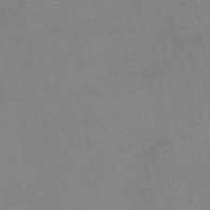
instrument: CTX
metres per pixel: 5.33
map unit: eAb
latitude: 49.7828
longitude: 104.8408
